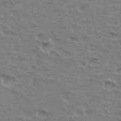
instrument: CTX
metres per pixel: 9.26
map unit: Hto
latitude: 33.9339
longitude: -45.4804
